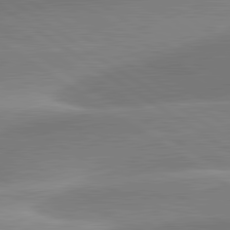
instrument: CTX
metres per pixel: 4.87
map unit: lApd
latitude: 81.4993
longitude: -158.0255
